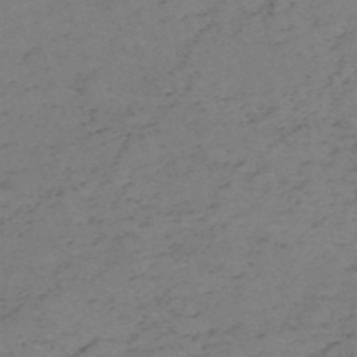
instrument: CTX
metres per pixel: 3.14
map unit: HNb
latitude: -56.1795
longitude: -44.2333
